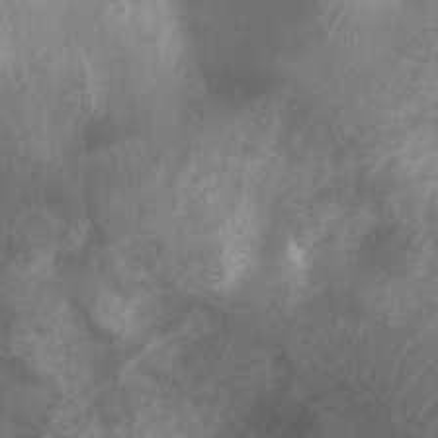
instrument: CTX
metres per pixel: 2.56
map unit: Ht
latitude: 2.7813
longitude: -25.9906
